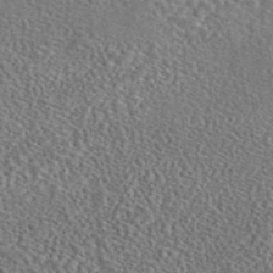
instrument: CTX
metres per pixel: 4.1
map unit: eAb
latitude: 45.0647
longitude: 111.6344
